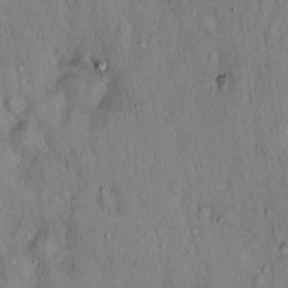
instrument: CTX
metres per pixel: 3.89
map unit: Hto
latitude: 16.2900
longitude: -58.9514
